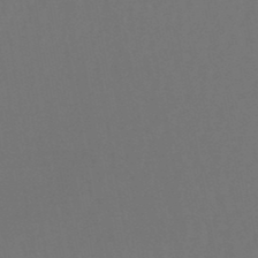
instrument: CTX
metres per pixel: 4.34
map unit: lHb
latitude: -47.8611
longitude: 74.7464
